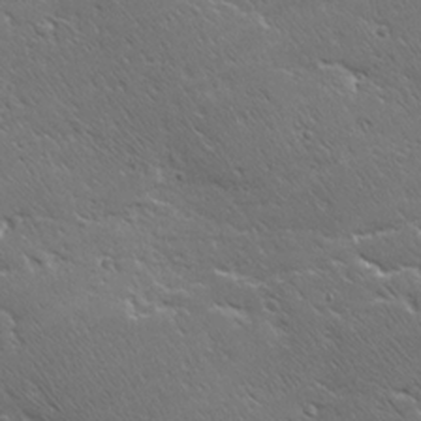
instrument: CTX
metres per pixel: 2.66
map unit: Ave
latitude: 20.2334
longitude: -137.2159
